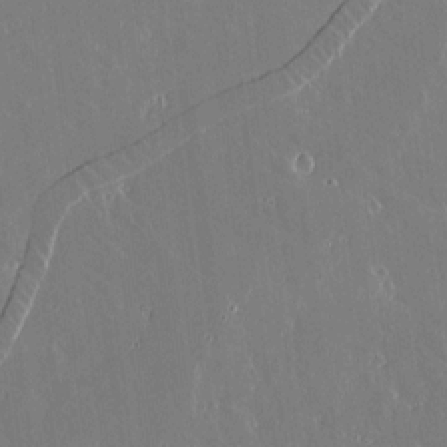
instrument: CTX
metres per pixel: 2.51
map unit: lAvf
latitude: 14.4979
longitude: -128.4790
